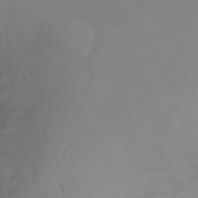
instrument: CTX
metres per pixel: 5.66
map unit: Ht
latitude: -16.1795
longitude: -42.9514
